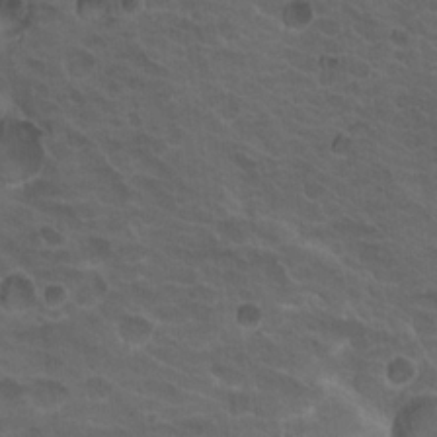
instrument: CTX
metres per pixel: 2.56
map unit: Nhu
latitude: 18.7813
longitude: -32.2900
